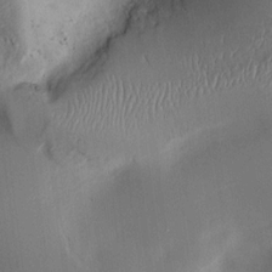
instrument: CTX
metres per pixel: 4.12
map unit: Aa
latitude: 15.3671
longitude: -148.4034
